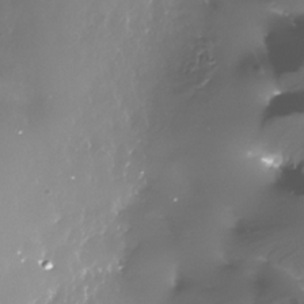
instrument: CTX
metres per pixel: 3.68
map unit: Nhe
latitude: -33.9178
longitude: -88.9136
